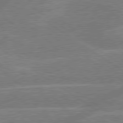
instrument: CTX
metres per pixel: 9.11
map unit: lApd
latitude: 79.5749
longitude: -145.6883
